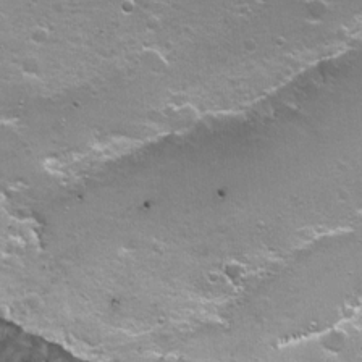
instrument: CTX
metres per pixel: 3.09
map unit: Nhu
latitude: -6.5384
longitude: -44.5168
